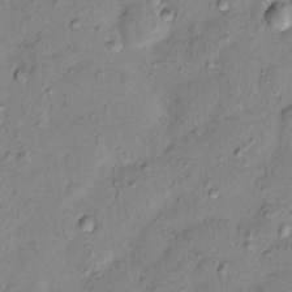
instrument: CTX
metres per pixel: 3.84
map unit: Nhu
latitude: 12.2145
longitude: -29.3293
